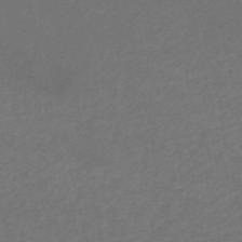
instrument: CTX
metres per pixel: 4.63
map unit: HNb
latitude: -53.0864
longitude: -51.0269
